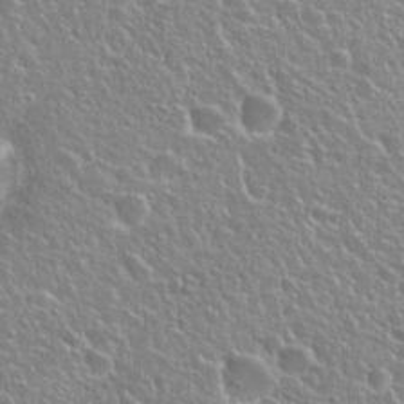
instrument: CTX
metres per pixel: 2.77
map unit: Hto
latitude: 26.2334
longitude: -50.5923
